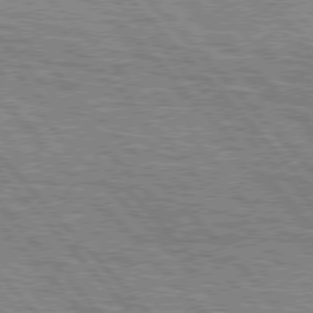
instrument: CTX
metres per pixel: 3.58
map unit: lApd
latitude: 76.9891
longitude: -72.4601
